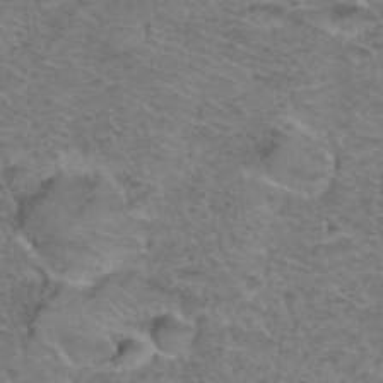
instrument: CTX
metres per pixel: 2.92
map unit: Hto
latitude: 36.6869
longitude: -47.1781
